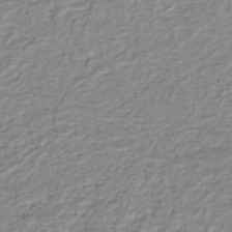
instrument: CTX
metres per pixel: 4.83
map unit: lHb
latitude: -41.6911
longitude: 62.0283
